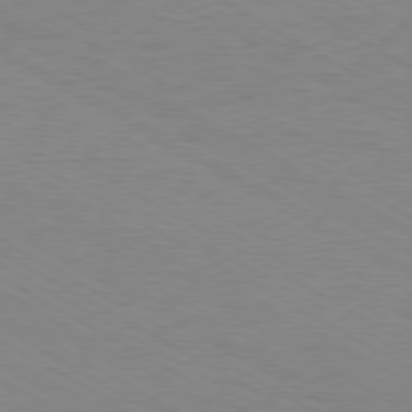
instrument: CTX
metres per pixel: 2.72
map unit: Hpe
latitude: -80.4818
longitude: 17.1243
